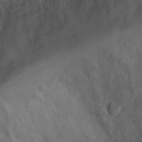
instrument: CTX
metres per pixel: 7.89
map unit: Ht
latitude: 1.8205
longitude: -19.4804
